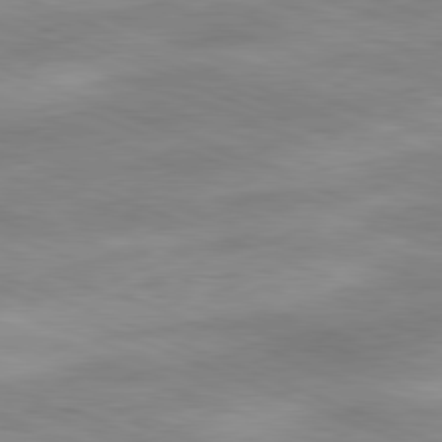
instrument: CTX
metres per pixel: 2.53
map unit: Ap
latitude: -81.8800
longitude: -82.3845
